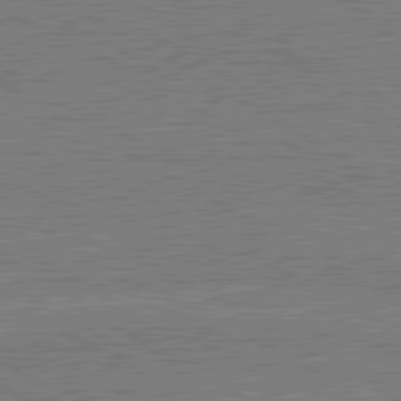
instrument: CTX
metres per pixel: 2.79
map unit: lApd
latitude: 80.8758
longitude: 169.4076
